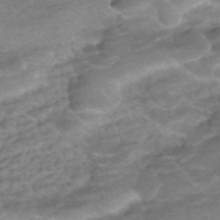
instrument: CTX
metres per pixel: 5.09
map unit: ANa
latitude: -42.0472
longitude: 104.3117
